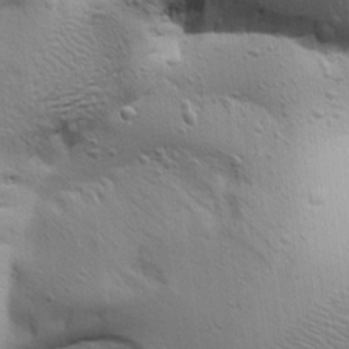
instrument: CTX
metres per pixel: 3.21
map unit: Aa
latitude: 18.8380
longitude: -141.7260
